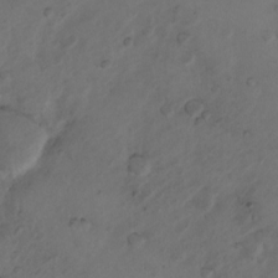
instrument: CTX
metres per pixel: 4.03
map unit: Nhu
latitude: 6.2900
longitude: -22.4412
